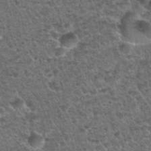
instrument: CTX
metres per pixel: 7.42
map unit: Nhu
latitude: 28.5546
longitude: -49.4048
